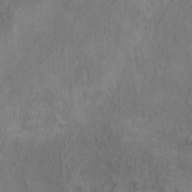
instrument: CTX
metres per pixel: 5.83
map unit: Ht
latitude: 9.5182
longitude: -39.3482
